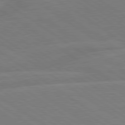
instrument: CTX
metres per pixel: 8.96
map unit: lApd
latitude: 79.5938
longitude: -125.1781
